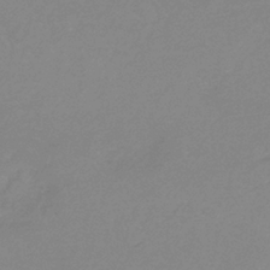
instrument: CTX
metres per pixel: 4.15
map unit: HNb
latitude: -36.2928
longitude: 54.9542
